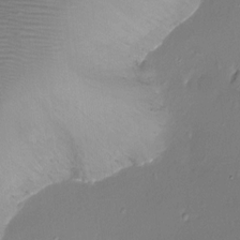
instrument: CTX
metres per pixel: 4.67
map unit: Ht
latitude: -17.5588
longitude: -44.1389
